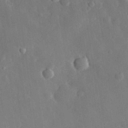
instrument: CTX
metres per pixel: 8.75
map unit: eHh
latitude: 29.8772
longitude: -78.3090
